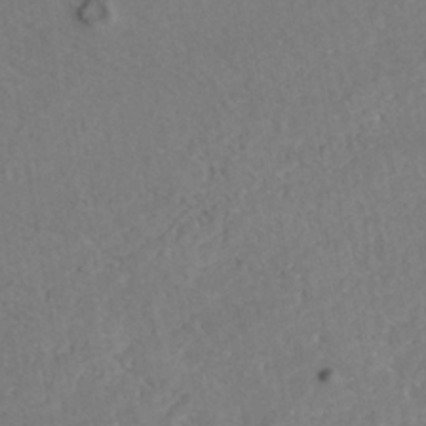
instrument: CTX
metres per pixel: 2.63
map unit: Nhe
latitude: -37.8611
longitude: -117.6694
